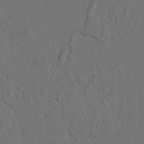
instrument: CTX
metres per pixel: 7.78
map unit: Nhu
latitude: 20.8191
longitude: -75.7828
